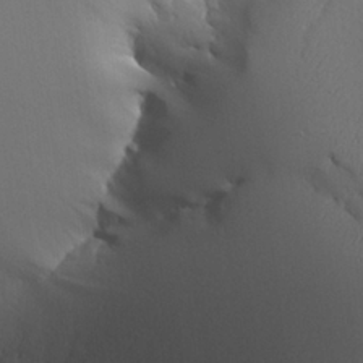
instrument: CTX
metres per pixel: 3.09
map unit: Aa
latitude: 25.5182
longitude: -129.7449
